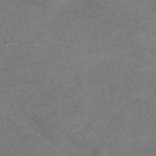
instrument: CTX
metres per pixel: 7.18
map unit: HNhu
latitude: -40.3306
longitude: 104.2172
